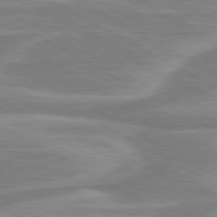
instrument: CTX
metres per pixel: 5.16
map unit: lApd
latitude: 80.5357
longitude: -173.4804
